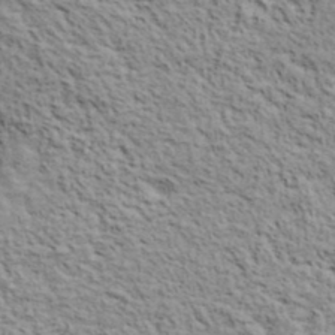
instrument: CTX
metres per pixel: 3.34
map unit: lHvf
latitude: 38.6868
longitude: -88.6680
